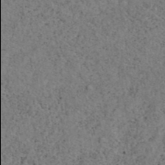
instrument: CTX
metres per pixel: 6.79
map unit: ANa
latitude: 39.5560
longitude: 22.0094
